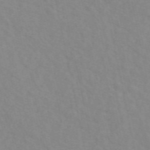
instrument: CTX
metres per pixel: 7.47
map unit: eAb
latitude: 50.1955
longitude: 117.9745
